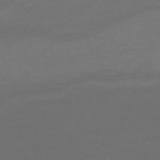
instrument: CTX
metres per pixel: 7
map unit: HNhu
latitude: -45.8611
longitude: 91.8612
